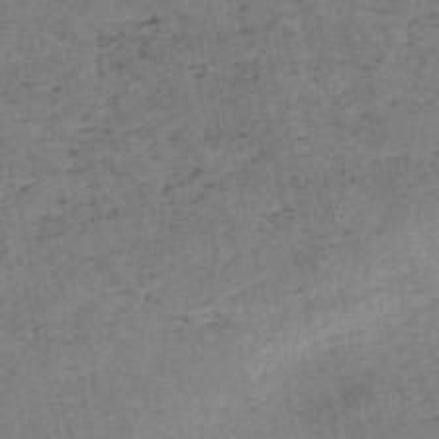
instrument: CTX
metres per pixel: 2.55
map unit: HNb
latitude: -55.0864
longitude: -42.3656
